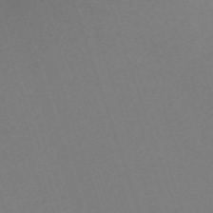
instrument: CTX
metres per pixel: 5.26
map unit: eHh
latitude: -62.9919
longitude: 50.4062
